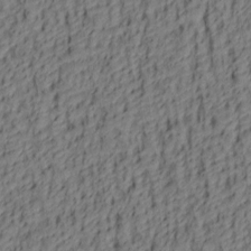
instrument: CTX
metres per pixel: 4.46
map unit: lAa
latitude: 4.7246
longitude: -114.4789
